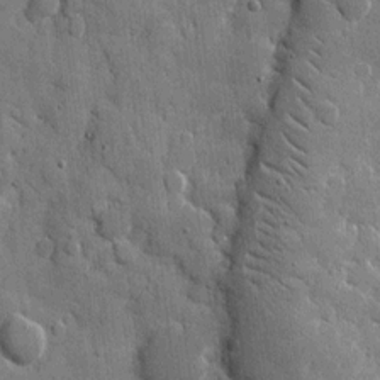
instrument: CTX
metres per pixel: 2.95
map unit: eHh
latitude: 9.2915
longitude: -67.5371
